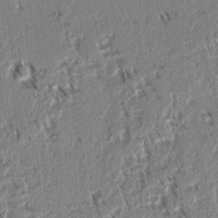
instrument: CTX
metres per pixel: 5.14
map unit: lAvf
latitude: 3.1214
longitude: -106.0633
